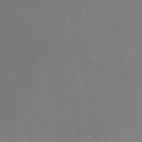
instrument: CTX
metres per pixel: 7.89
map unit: HNb
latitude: -48.0472
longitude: 58.8785
